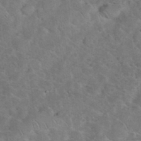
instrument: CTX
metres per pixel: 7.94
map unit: eHh
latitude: 37.1781
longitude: -65.1592
